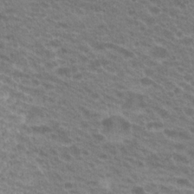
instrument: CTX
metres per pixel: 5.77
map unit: Hto
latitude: 21.8017
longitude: -37.5938
